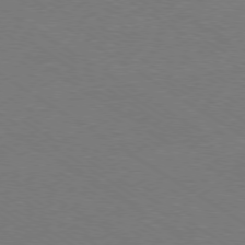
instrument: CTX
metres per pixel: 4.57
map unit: Ap
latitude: -79.2376
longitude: -84.8380
